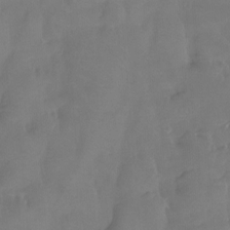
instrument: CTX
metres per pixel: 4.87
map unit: Htu
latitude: -14.0850
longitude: -46.5168
